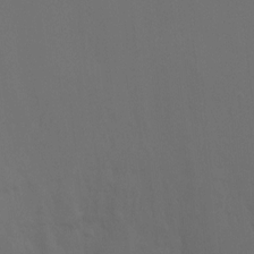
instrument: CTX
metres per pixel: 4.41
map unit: Ht
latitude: 1.6694
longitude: -24.9135
